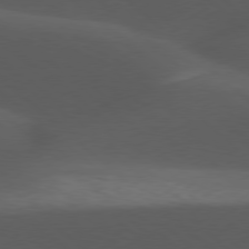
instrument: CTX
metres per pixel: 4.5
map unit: lApd
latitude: 77.7260
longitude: -54.5923
